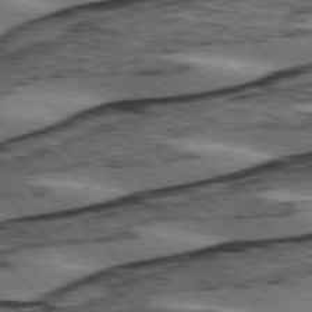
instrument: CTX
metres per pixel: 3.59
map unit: lApd
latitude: 75.6694
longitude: -78.9514
